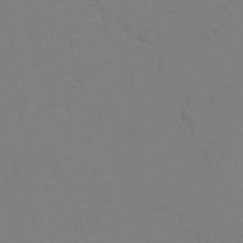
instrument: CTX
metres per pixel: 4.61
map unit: Hto
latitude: 6.7624
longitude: -31.0648
